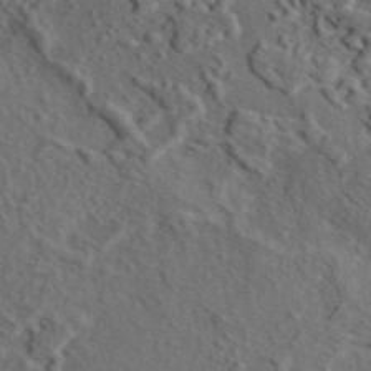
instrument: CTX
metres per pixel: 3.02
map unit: eAb
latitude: 43.5749
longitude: 114.9919
